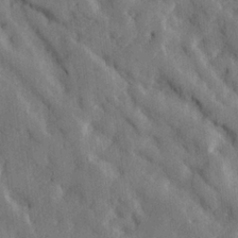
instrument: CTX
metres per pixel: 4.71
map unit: lHvf
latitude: 23.8772
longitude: 143.1431
